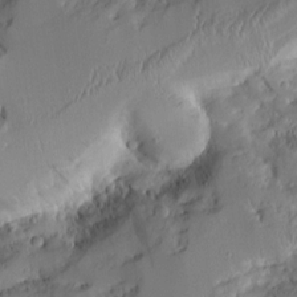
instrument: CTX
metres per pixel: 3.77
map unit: Aa
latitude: 10.6869
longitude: -126.5168
